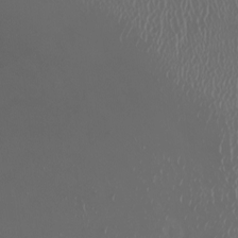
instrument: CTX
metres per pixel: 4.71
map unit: Nhu
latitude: -6.8030
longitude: -91.1970
